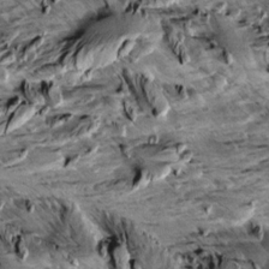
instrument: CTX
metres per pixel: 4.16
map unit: Aa
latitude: 10.1011
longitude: -141.1214
